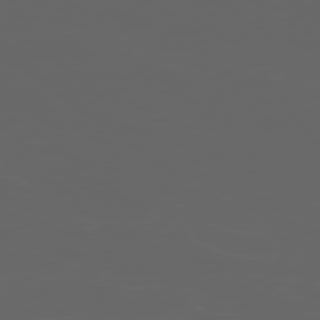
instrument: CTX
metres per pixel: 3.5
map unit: Ap
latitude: -77.5966
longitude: -75.8205
